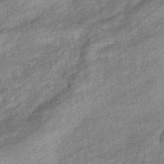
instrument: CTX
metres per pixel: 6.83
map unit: eHb
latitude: -38.3684
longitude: 79.2565
